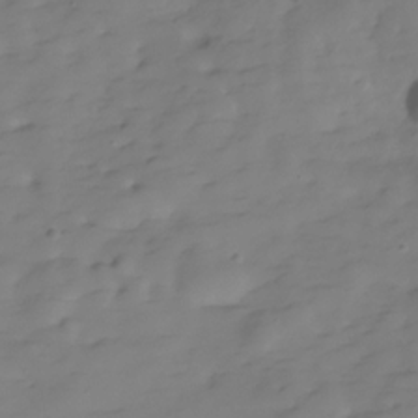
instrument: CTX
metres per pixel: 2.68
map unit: Hve
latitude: -29.8422
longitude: 91.3132
